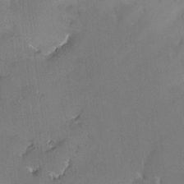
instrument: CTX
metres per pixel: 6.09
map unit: HNhu
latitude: 4.4790
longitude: 9.8611
